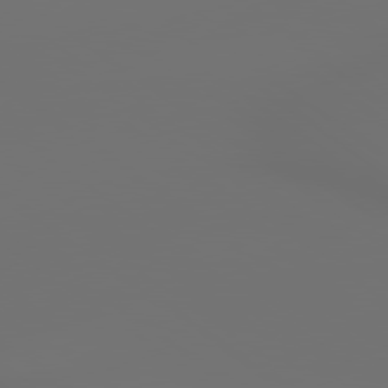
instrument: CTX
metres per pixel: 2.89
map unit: lApd
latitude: 79.4049
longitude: -175.2726
